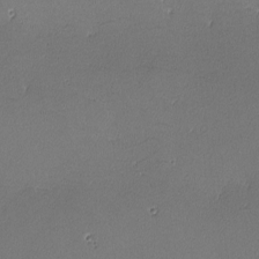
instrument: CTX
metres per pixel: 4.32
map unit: lHvf
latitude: -10.6708
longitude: -103.8772
